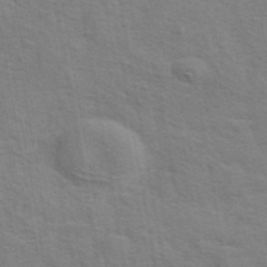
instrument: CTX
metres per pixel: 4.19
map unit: eAb
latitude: 42.6491
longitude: 107.8612
